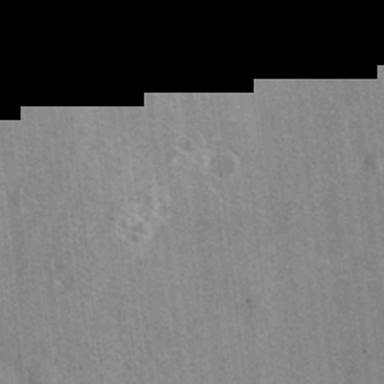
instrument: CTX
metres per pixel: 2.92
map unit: Hto
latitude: 8.8380
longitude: -34.7624
